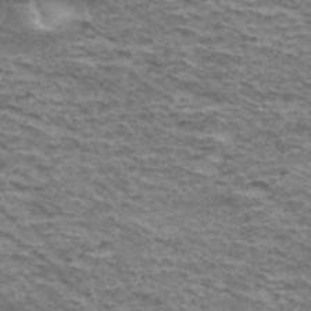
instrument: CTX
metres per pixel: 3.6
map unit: Hto
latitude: 36.5546
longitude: -42.8947
